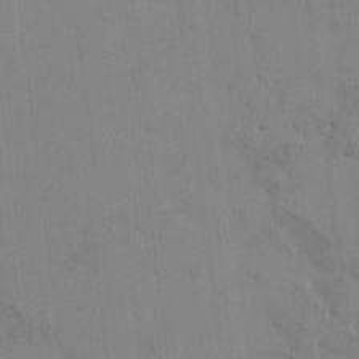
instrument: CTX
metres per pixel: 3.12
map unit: HNhu
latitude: 6.5735
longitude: 1.1432
